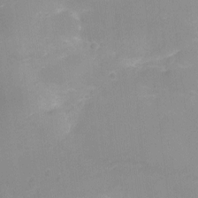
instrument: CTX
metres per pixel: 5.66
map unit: Ht
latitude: -6.1228
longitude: -21.5938
